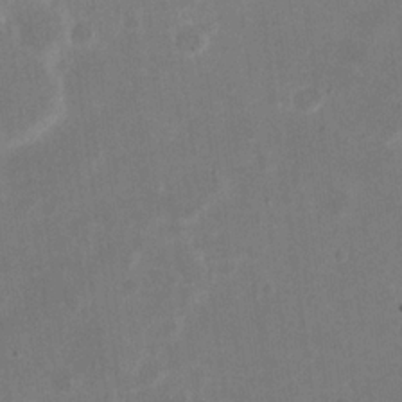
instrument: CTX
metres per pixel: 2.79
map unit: eHh
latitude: 20.6113
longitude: -70.1767
